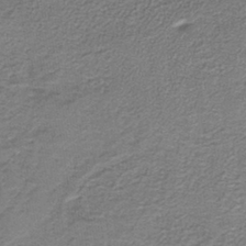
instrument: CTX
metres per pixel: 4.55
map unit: lHb
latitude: -40.0472
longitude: 53.5021
